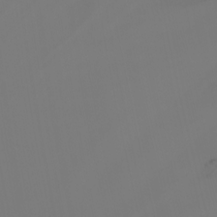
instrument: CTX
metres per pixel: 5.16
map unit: Nhu
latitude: -7.3131
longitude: -80.5924
